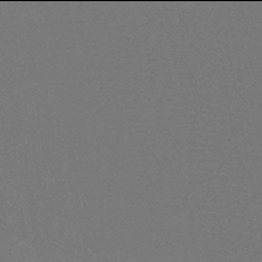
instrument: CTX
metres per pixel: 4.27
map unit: HNb
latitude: -46.0094
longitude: -39.9906
